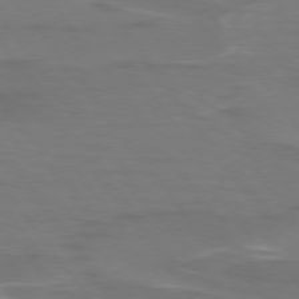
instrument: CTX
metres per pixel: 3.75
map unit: lApd
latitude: 75.0081
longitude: -62.4790
